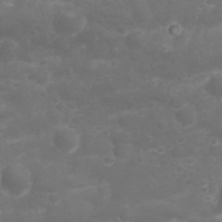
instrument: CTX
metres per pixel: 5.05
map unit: Nhu
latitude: 23.5749
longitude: -60.6490
